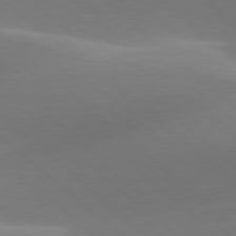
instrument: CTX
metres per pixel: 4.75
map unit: lApd
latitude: 78.2712
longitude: -50.8758
